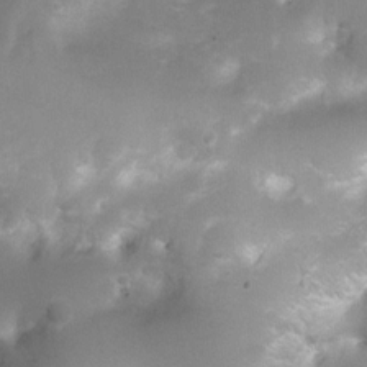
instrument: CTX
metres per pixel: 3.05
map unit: Ht
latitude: 4.8758
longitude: -21.2537
